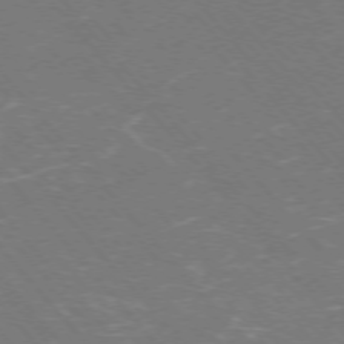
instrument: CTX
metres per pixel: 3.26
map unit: Ap
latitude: -75.9178
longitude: -68.9514
